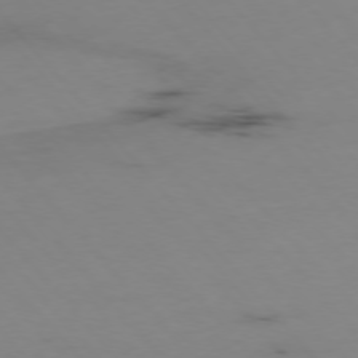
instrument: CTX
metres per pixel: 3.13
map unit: Hpe
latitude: -76.2550
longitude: -19.1592
